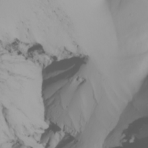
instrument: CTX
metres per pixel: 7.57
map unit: Nhu
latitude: -5.7855
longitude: -94.5924
